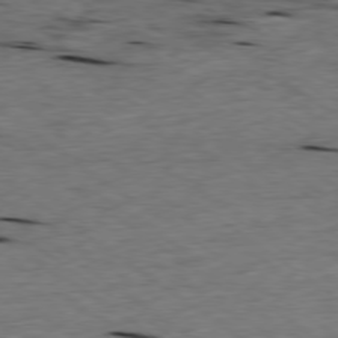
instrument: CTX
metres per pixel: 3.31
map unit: Ap
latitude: -79.1809
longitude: -91.1970
